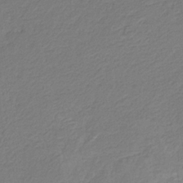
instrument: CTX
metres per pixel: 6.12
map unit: eHb
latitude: -30.1606
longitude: 66.7085
